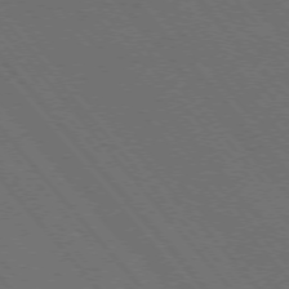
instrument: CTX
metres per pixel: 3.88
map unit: Hpe
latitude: -76.2362
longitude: -16.5546
